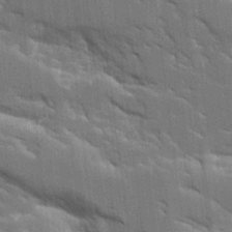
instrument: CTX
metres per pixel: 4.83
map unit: Aa
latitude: 10.6113
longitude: -125.8583
